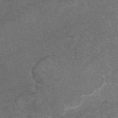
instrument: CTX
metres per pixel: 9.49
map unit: eAb
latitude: 47.9150
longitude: 113.1431
